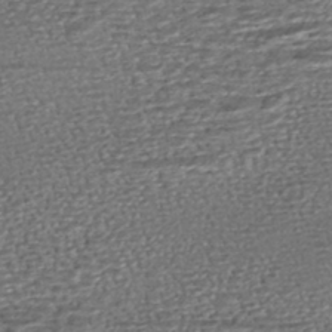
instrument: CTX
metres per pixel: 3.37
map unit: HNhu
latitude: -46.0283
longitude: 106.0094
